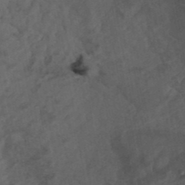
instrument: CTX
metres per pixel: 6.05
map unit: ANa
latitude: 41.3103
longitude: 53.1242
